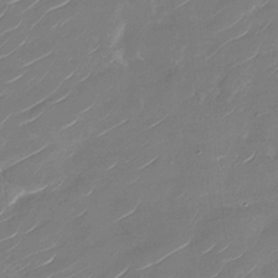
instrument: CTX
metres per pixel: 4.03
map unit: Nhu
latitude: -29.1242
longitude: -73.6127
